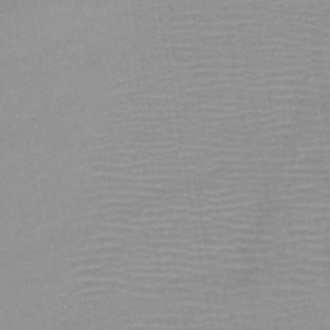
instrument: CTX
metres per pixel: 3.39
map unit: HNb
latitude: -46.3306
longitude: -41.2348
